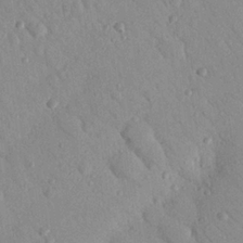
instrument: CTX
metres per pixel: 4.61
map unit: Nhu
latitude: 23.4804
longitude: -74.8002
